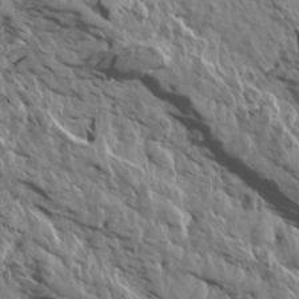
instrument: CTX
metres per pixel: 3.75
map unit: Aa
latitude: 14.6680
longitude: -141.8583
